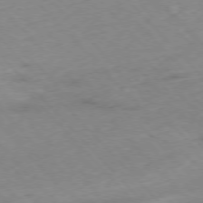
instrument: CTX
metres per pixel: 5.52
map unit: Hpe
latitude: -76.6518
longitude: -17.2537
